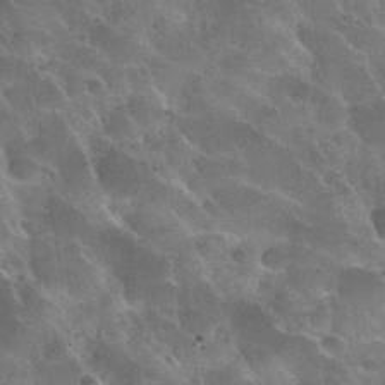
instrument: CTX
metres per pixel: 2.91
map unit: Nhu
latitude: 31.5183
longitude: -54.5168
